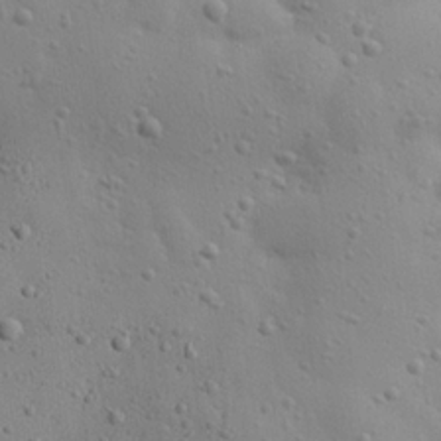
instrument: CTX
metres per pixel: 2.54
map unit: eHh
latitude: 24.5923
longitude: -69.9528
